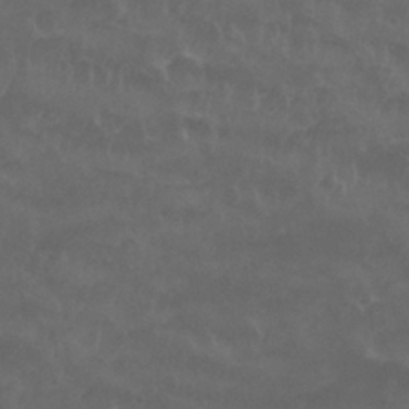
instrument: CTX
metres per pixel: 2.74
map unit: Nhu
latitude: 26.7624
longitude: -53.3104
